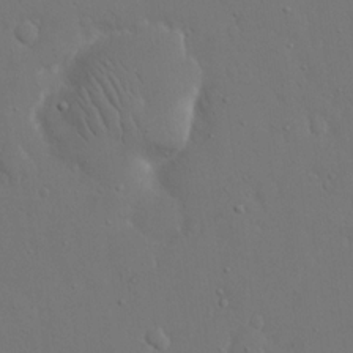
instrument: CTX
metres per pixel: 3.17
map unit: eHh
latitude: 15.8773
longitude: -71.6505
